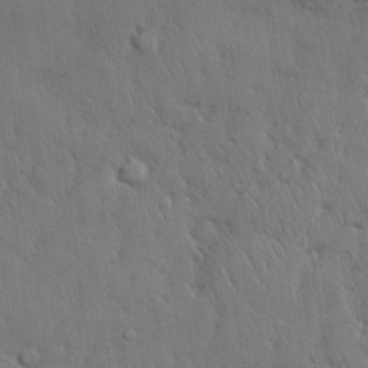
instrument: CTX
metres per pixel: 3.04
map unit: Nhu
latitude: 28.2333
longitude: -68.3656
